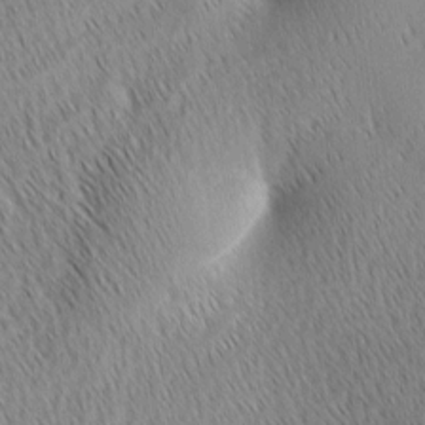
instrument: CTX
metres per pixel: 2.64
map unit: Ave
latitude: 1.8016
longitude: -115.0458
